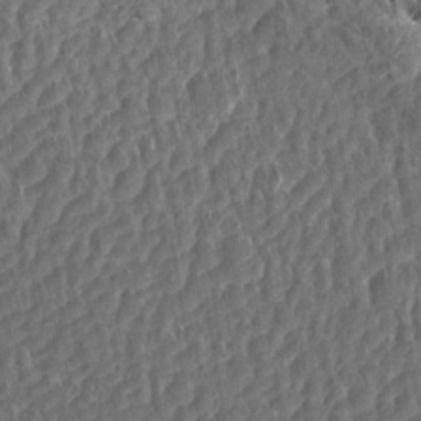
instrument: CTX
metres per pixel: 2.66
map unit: Aa
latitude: 13.5749
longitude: -144.1578
